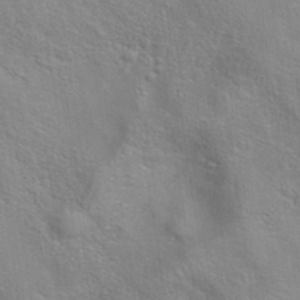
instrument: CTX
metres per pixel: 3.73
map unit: eAb
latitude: 34.8191
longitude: 111.6532
